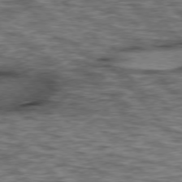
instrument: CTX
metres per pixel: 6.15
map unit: lApd
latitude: 75.9717
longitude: -49.2726
